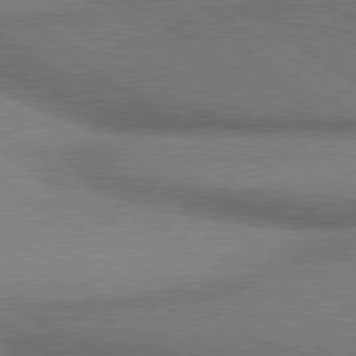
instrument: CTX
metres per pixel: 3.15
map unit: lApd
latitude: 80.2522
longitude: 165.4455
